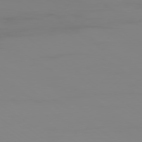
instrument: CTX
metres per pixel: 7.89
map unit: Ap
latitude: -78.7652
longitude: -79.0459
